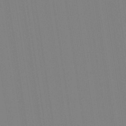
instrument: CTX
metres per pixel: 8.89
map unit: Aa
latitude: 33.4049
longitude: -142.8947
